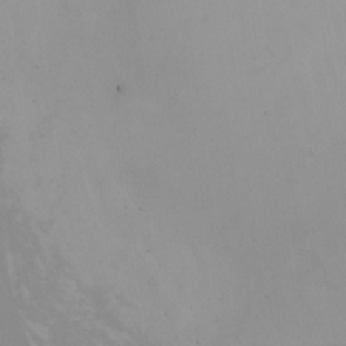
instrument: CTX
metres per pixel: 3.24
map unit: Nhu
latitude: -5.1242
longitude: -91.7261
